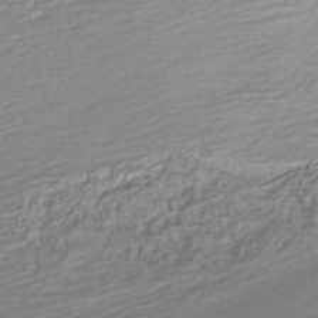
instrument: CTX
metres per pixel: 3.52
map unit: HNhu
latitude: -45.9745
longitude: 100.0472
